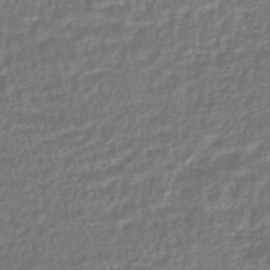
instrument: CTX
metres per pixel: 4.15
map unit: HNhu
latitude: -44.7463
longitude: 99.8422
